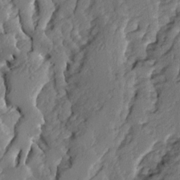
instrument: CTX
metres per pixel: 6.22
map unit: Ave
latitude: 13.9150
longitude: -134.8947
